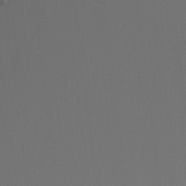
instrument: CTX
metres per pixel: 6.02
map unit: Nhu
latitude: -7.0675
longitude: -95.0648
